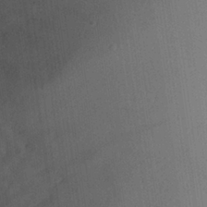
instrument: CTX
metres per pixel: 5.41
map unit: Aa
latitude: 24.6301
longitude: -135.9906
